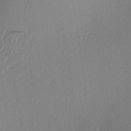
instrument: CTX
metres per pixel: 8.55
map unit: Aa
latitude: 25.6693
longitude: -147.2159
